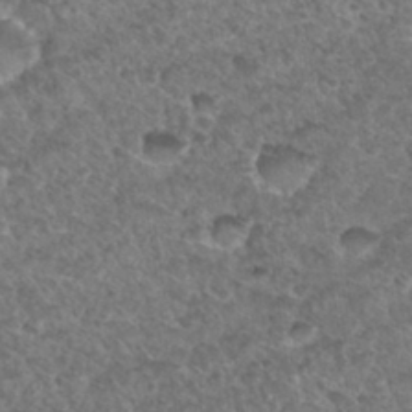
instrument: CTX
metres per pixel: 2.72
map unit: Hto
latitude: 32.4223
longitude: -49.2348
